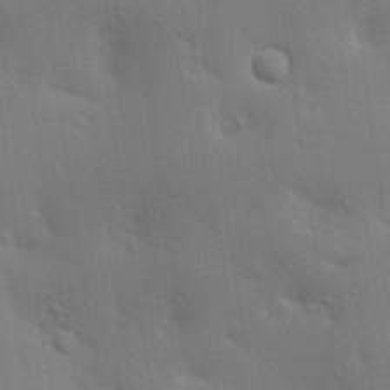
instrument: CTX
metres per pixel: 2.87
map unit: lAa
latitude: 20.3279
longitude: -138.8569
